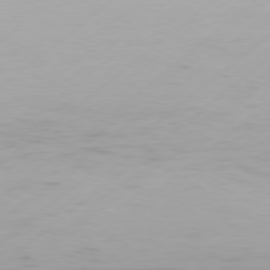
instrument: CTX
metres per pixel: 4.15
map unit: Hpe
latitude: 77.3292
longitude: -130.9325
